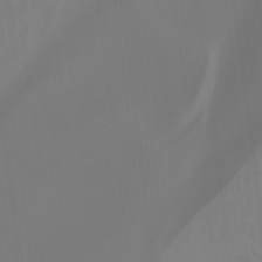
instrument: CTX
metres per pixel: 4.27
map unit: Ht
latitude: -15.7289
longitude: -43.2726
